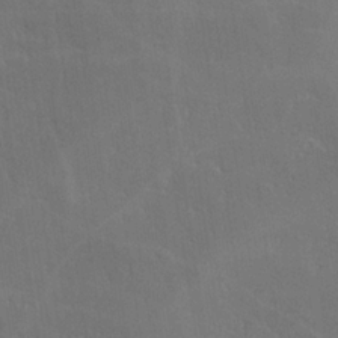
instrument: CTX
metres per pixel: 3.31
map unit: lHvf
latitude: -9.3321
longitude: -102.3845
